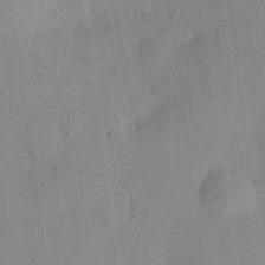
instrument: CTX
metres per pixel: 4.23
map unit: eHh
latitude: 11.7261
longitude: -61.9717
